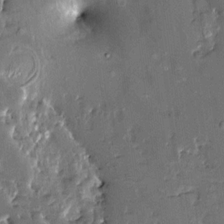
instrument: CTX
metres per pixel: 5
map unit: HNhu
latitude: 3.6316
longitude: 7.9178
